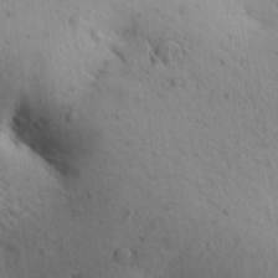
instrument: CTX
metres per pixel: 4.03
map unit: Aa
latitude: 30.8191
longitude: -147.0270
